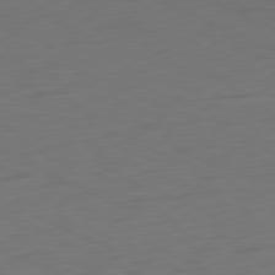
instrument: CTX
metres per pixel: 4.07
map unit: Ap
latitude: -81.4077
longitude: -60.3467
